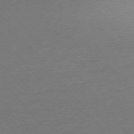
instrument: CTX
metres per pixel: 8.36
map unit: Ap
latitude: -75.5399
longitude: -71.4237
